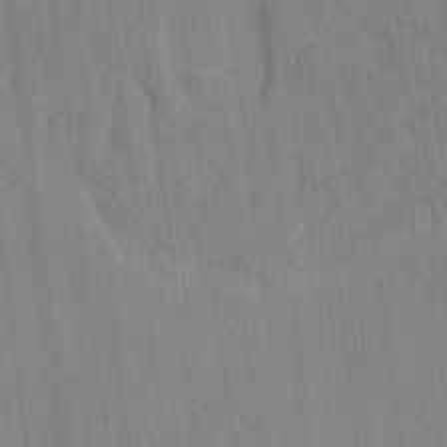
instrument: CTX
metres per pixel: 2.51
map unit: eHh
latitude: -3.9556
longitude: 14.5574
